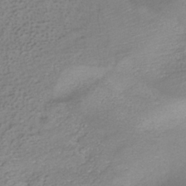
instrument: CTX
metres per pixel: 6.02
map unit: ANa
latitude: -36.9730
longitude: 94.4251
